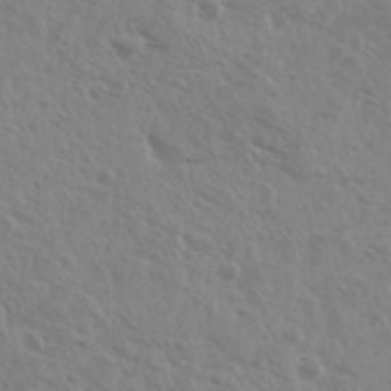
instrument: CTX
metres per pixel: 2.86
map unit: Ave
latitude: 11.2915
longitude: -104.4601
